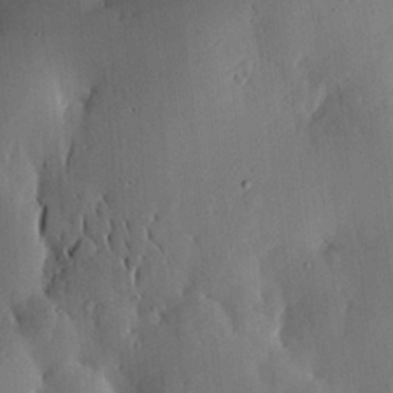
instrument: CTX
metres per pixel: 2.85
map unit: lHvf
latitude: 18.0633
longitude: -114.1010
